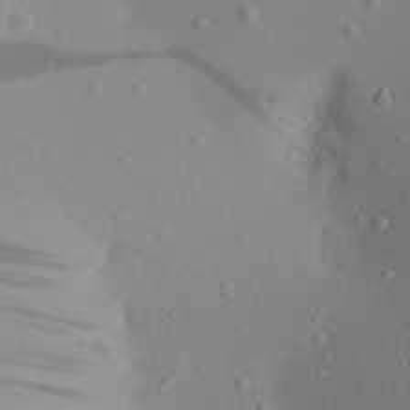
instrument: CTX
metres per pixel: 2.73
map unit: Aa
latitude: 21.8395
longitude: -145.8205
